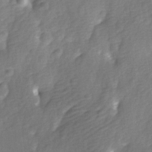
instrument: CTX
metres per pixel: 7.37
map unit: Ave
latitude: 0.4601
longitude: -112.3656
